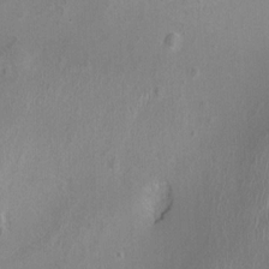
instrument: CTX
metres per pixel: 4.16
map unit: Ht
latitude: -0.9542
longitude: -15.2159
